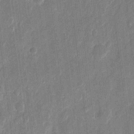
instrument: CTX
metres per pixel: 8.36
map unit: eHh
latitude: 11.4238
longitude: -70.6868
